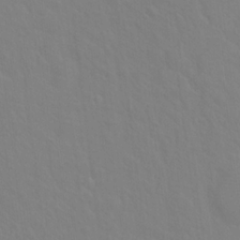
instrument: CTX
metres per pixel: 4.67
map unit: Hto
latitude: 18.2144
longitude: -39.6127
